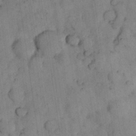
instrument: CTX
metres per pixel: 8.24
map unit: Nhu
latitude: 28.0822
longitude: -72.1200
